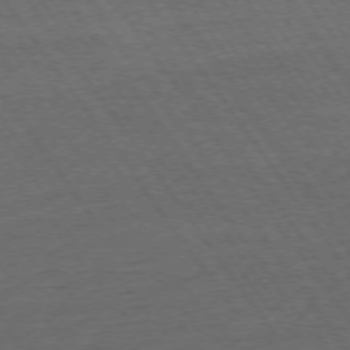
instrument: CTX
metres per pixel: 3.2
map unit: Ap
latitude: -74.9731
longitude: -83.0080
